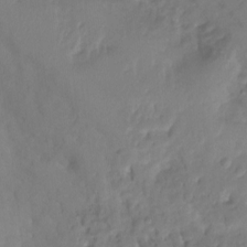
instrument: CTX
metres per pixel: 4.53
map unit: Ht
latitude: -15.1998
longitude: -54.5357
